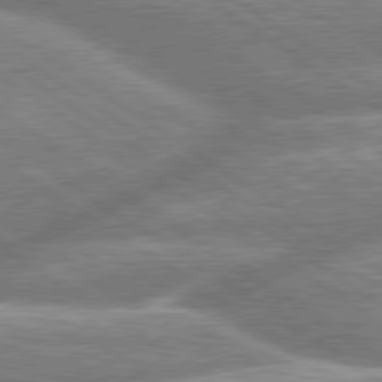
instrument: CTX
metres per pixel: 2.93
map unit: lApd
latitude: 79.7261
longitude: -159.4049
